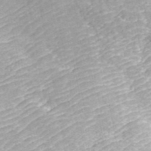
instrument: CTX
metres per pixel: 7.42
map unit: ANa
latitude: 44.1955
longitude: 45.4077
